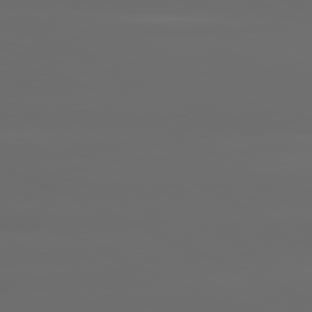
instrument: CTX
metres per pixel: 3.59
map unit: lApd
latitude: 81.0836
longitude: -137.7828
